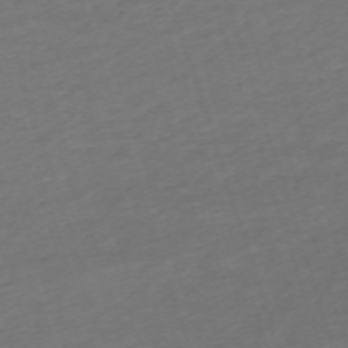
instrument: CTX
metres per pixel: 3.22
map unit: eHh
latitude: -62.8219
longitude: 53.2376
